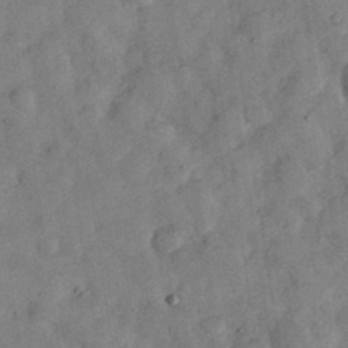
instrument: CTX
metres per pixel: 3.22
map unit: eHh
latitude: 34.8191
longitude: -69.2915
